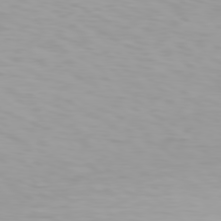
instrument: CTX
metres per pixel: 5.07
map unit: Hpe
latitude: 78.1389
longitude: -136.6113
